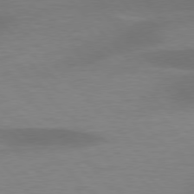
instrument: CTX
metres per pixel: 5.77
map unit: lApd
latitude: 76.9702
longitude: -58.8191
